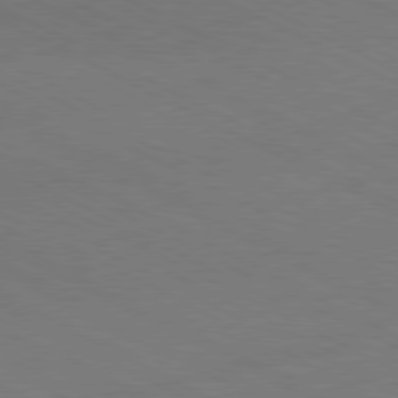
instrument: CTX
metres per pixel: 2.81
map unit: Hpe
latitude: -81.1620
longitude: 21.6910
